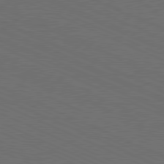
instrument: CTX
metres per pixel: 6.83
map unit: Hpe
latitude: -81.9367
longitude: 18.9164
